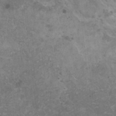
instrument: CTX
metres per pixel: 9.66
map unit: HNhu
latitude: 1.1970
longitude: 3.1431
